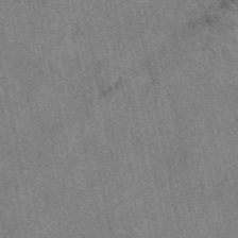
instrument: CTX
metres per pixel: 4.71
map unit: eAb
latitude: 49.1781
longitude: 104.7652
